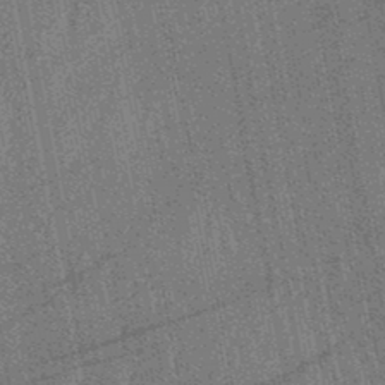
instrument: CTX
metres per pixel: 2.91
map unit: lHb
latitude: -47.8233
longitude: 75.7289
